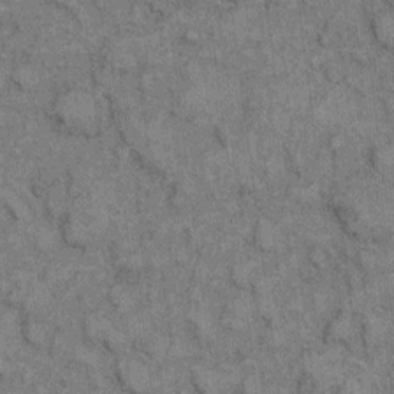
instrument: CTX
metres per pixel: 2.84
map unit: eHh
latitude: 7.3860
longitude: -64.7057
